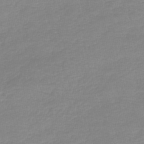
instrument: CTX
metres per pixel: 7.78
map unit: lHb
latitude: -44.3873
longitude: 72.0850
